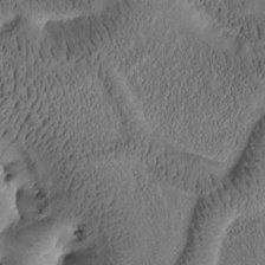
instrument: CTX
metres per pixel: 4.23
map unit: Htu
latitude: -3.3698
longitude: 166.8408
